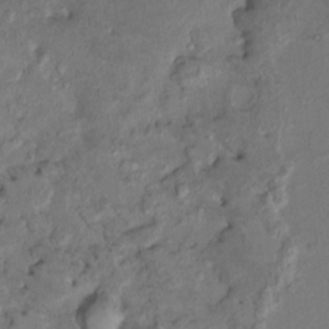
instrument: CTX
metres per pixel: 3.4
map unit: HNhu
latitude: 6.9703
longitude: -0.0444
